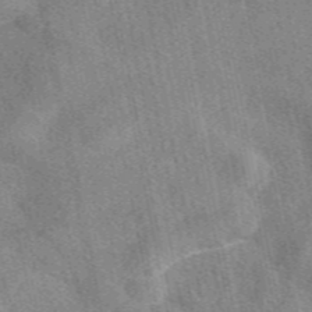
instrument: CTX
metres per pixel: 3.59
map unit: eAb
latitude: 47.9150
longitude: 121.7855
